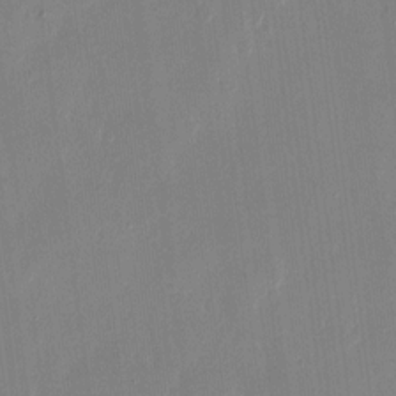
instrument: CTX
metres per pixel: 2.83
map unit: eHh
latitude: 12.1956
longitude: -70.5546
